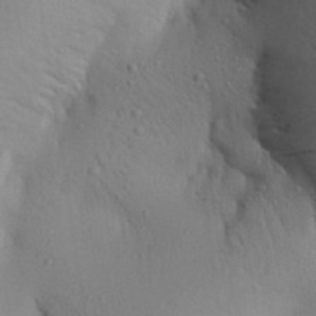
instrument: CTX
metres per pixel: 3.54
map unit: Aa
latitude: 26.4601
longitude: -148.5357
